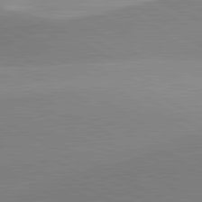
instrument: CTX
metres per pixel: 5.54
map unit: lApd
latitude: 81.7827
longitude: 135.5588
